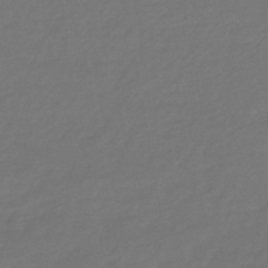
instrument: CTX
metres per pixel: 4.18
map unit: eHb
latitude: -43.5210
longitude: 87.4077
